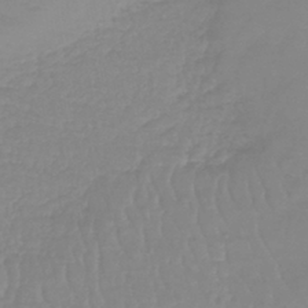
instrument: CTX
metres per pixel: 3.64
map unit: lHb
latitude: -40.2928
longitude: 67.4076
